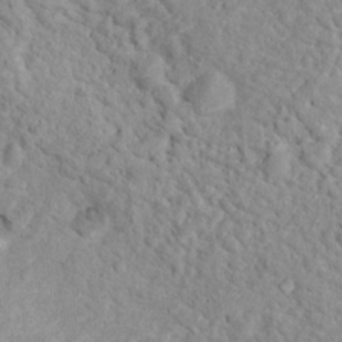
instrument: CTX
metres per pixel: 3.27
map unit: Nhu
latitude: 16.5168
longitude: -31.5749
